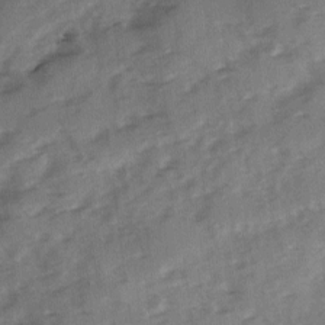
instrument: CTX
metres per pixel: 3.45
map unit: Ave
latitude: 1.1214
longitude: -110.6113
